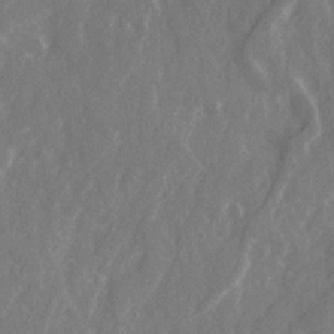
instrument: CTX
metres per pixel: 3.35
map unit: Ave
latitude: 21.3860
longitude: -132.2523
